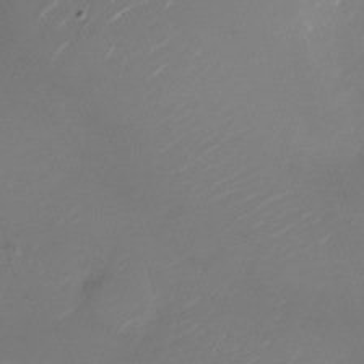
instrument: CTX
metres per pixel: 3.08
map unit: Nhu
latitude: -26.9163
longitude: -73.1781
